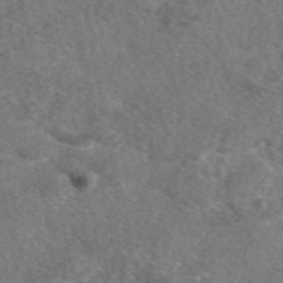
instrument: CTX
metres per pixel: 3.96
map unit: eAb
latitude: 48.3278
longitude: 110.1794
